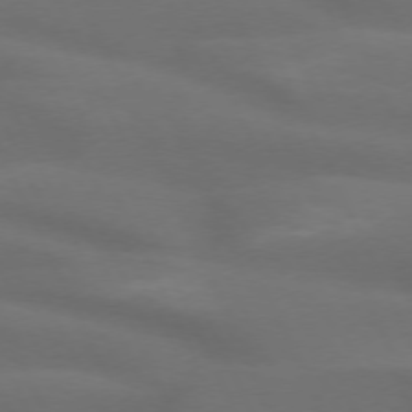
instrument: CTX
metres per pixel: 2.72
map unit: lApd
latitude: 72.6869
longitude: -48.7246
